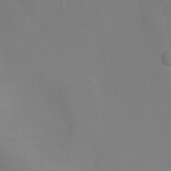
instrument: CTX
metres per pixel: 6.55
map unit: Ht
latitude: -10.5574
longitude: -29.0647
